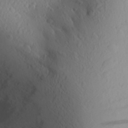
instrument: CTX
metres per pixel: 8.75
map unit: Aa
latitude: 25.8961
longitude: -147.0081
